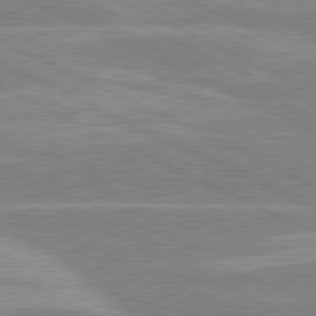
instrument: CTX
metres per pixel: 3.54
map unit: lApd
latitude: 80.7057
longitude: -126.1011
